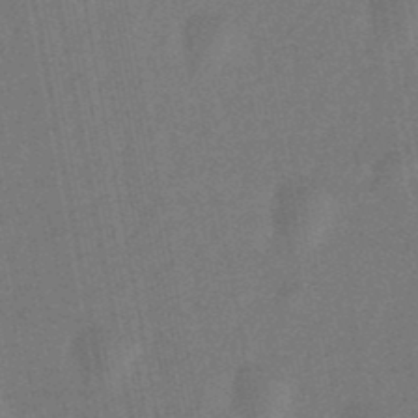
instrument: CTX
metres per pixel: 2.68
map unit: lHb
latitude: -49.3699
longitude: 71.7100
